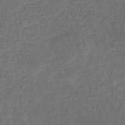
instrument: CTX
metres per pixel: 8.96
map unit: eHb
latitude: -32.5007
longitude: 72.2928
